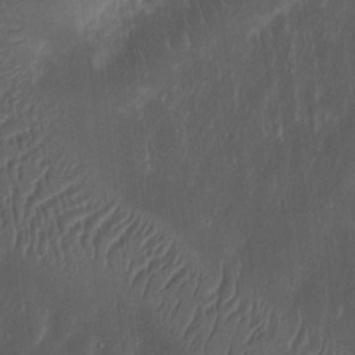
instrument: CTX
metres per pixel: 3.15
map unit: Ht
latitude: 11.5560
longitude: -75.2726
